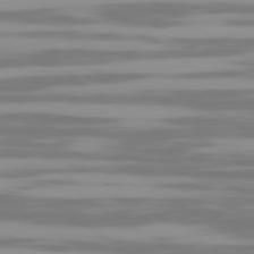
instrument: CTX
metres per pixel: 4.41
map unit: Ap
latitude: -79.8422
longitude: -103.3859
